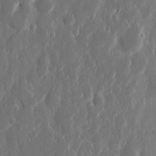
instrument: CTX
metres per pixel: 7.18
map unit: eHh
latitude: 11.8961
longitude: -71.0836
